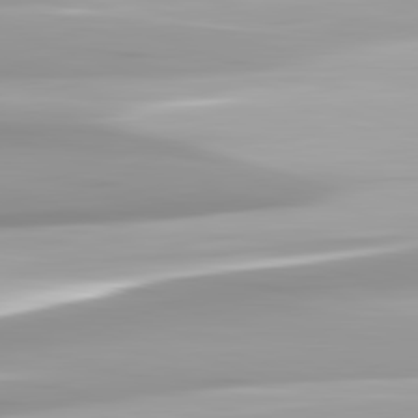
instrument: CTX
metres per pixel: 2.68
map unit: lApd
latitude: 82.6868
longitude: -139.7450
